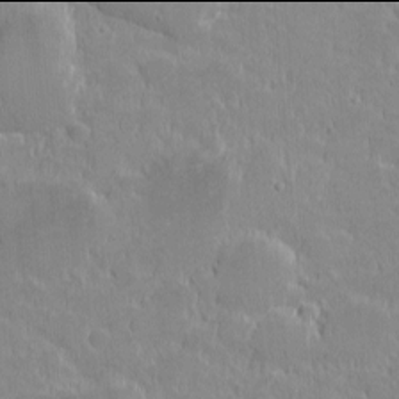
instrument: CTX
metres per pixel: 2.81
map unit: eHh
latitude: -2.0094
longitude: -85.2537
